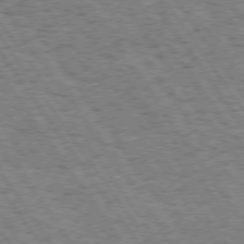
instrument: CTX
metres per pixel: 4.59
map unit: Hpe
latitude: 74.1578
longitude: -138.9703
